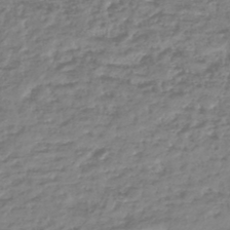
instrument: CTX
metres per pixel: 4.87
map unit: HNhu
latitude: -44.9920
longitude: 100.1416
